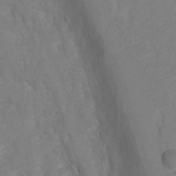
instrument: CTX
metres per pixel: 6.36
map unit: Hto
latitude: 4.5735
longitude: -33.0270
